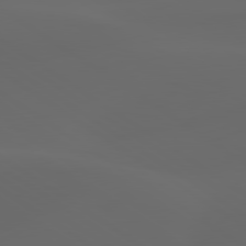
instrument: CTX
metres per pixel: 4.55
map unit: lApd
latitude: 80.0444
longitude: -90.5546
